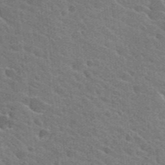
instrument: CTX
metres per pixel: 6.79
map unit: Hto
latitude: 25.7071
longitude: -36.8380
